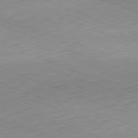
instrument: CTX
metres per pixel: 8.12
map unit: Hpe
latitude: -82.2361
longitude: 13.1053
